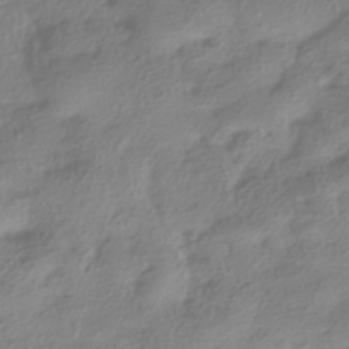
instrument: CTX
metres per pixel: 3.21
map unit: HNhu
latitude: -40.4440
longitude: 97.6533
